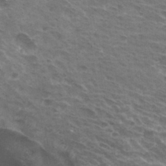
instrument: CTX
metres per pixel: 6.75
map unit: Hto
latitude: 31.4049
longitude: -44.8569
